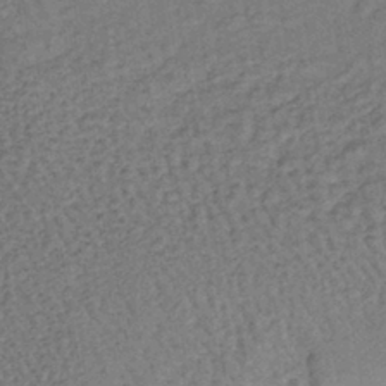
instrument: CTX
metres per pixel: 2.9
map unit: lHb
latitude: -38.8786
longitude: 62.5762
